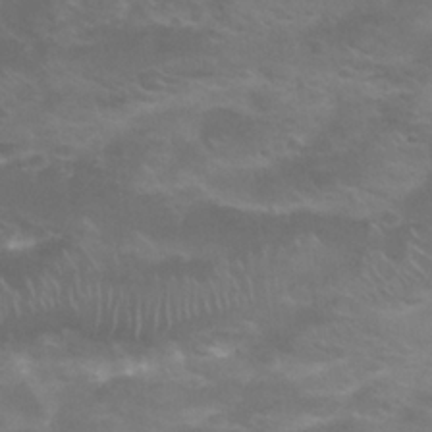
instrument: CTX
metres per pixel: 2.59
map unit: Nhu
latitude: 24.8191
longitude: -52.8191
